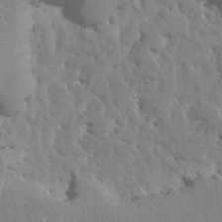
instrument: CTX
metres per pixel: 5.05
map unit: HNhu
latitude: 7.6883
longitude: -1.9339
